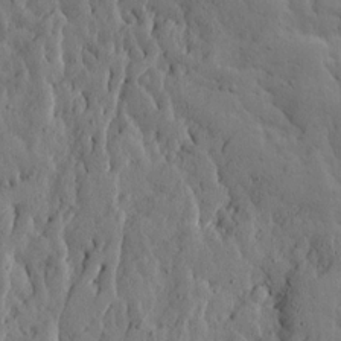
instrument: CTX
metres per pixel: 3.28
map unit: Ave
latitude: 13.8206
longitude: -133.5938
